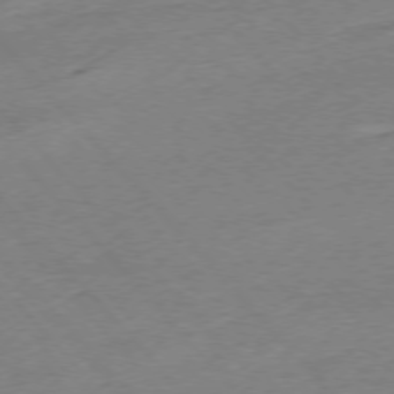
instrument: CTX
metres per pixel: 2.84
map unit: Hpe
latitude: -76.1795
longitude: -14.4223
